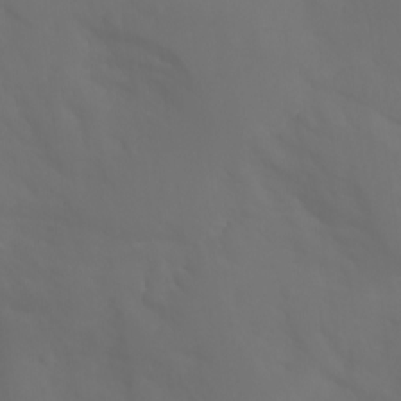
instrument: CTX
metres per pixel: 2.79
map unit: Aa
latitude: -11.0864
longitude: -68.2144
